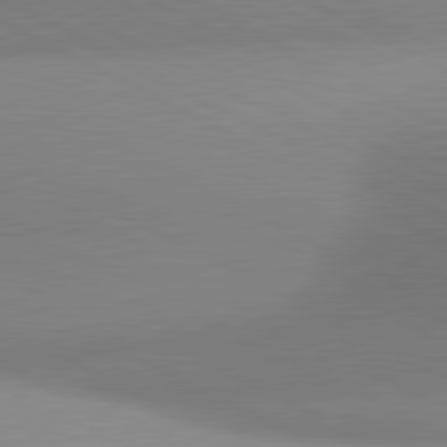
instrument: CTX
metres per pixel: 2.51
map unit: lApd
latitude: 81.0269
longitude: 135.0864
